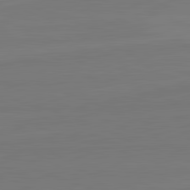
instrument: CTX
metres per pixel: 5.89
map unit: lApd
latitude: 82.2711
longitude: 164.7841
